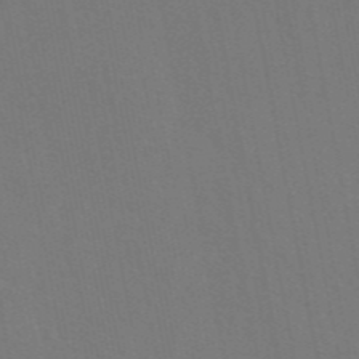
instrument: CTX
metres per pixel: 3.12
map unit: eAb
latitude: 46.2712
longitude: 112.4818
